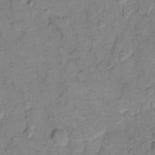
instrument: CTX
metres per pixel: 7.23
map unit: eHh
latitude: 11.3482
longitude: -65.0269
